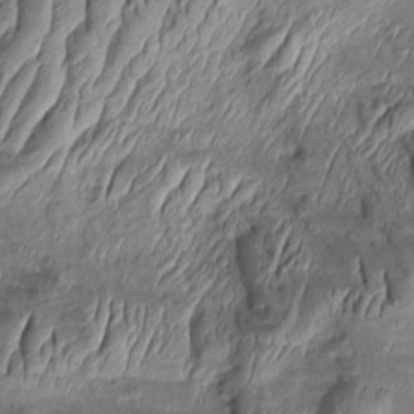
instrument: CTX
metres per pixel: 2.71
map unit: Aa
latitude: 9.0459
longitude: -131.7639
